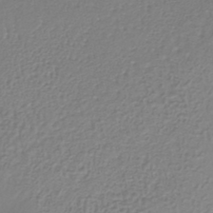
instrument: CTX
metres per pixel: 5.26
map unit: lHb
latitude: -37.1809
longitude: 61.8989
